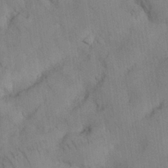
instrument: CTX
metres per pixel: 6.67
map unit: Nhu
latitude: 26.3656
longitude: -71.9717
